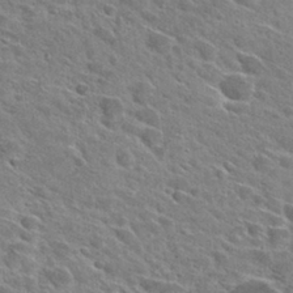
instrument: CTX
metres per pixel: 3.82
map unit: Hto
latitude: 29.0269
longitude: -43.0081
